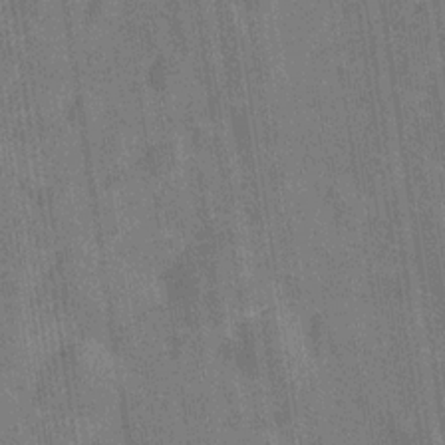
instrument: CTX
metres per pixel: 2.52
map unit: Hve
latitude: -29.1242
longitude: 92.4629
